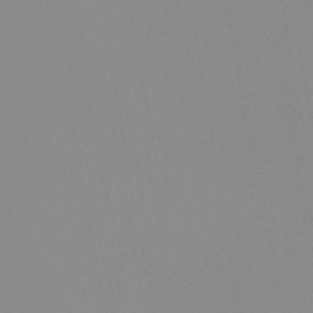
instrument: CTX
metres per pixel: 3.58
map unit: HNb
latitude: -44.9920
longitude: -44.7435
